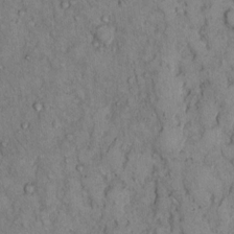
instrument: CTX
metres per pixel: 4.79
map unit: Hto
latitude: 11.5182
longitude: -60.2900
